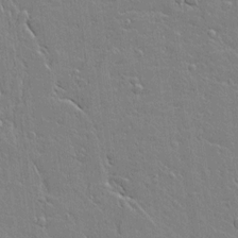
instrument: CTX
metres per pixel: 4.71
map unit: Aa
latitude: 12.1578
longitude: -125.6127
